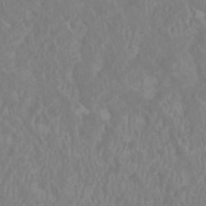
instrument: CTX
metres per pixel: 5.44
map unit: HNhu
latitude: 1.3670
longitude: -0.1200
